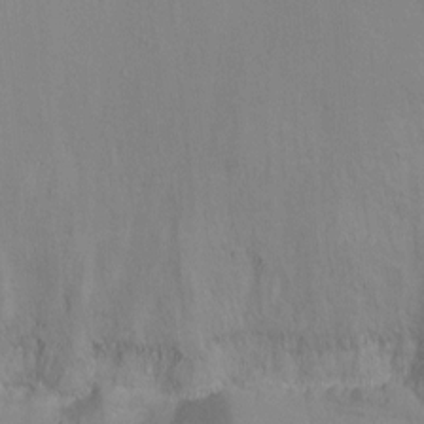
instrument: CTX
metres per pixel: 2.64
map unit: Ht
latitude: 1.7260
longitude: -36.1389
